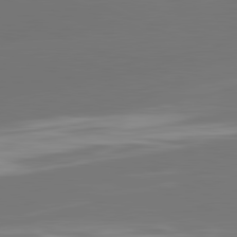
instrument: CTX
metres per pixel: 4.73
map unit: lApd
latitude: 81.6127
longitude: -164.3656
